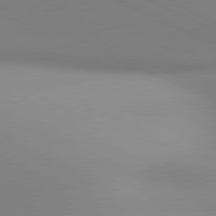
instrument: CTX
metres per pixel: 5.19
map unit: lApd
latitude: 81.0458
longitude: 143.3509
